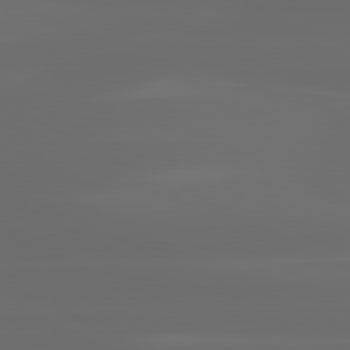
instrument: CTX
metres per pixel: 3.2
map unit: lApd
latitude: 80.7624
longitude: -136.6680
